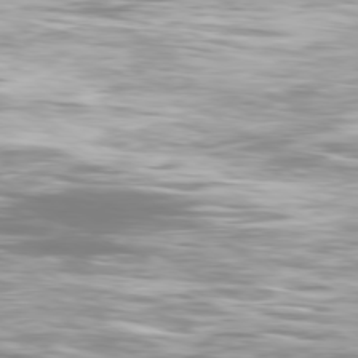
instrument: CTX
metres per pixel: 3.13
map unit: Ap
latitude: -80.0850
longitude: -60.4034
